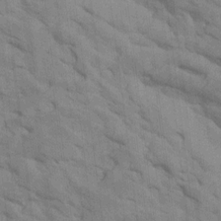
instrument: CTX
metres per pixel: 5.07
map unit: Htu
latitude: 1.9528
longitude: 143.3320
